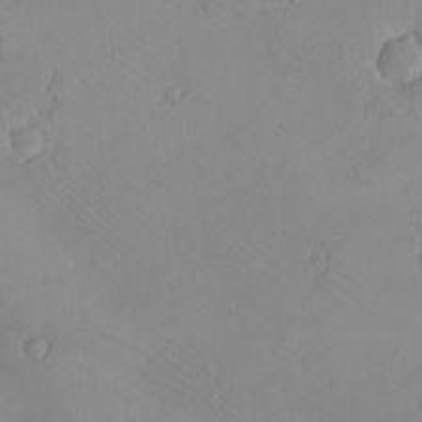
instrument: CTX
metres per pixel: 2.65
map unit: eHh
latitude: -8.3873
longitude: -69.5182
